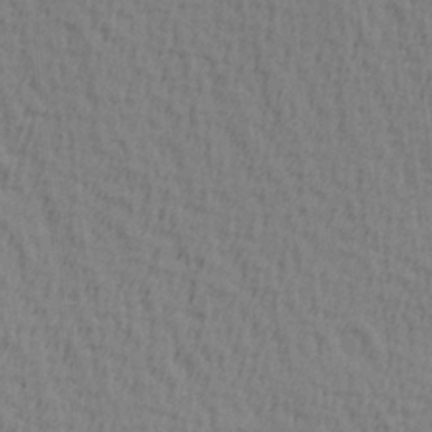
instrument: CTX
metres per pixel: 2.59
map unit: Hve
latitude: 1.9717
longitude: -124.8569
